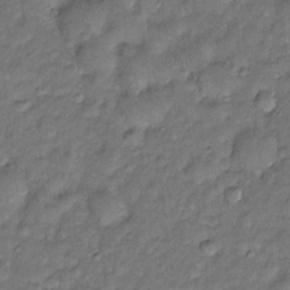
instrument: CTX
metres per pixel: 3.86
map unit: Htu
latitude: -6.4818
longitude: 159.1998
